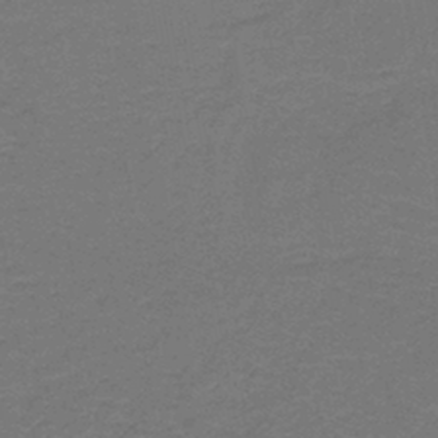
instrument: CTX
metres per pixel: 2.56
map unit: lHb
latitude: -43.4076
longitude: 54.1417
